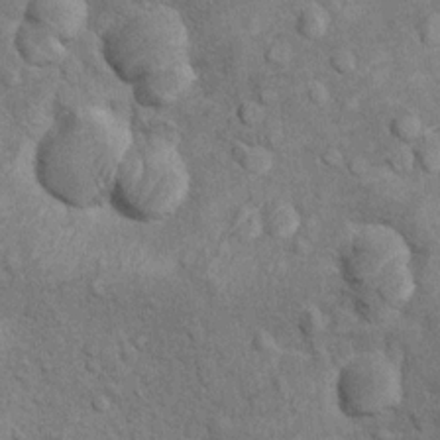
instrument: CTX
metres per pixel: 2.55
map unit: Hto
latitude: 10.4034
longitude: -37.0836
